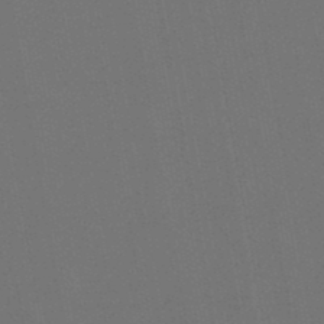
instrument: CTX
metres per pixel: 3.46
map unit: lHb
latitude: -47.4832
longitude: 73.4076
